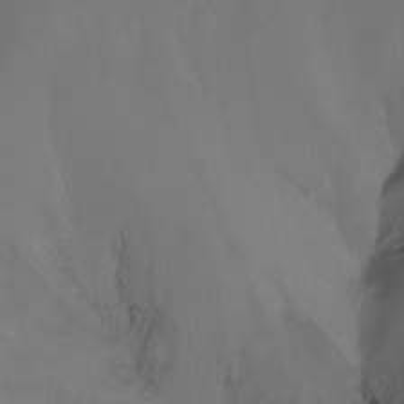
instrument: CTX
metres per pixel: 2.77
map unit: Hto
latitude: -7.8611
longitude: -45.7638
